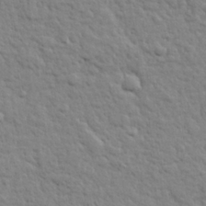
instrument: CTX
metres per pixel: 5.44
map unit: lHvf
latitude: 24.1955
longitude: 143.5966
